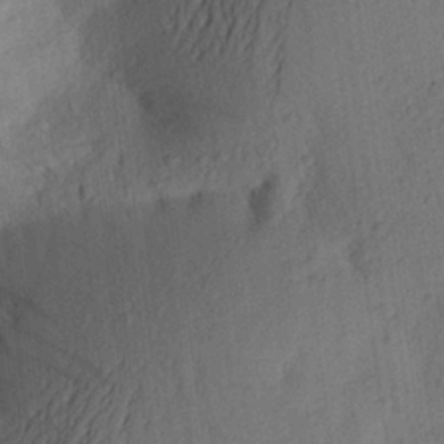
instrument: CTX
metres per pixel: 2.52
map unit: Aa
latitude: 23.7072
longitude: -148.8758
